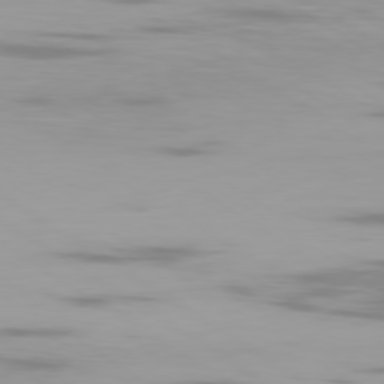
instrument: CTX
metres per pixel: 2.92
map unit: Ap
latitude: -79.6344
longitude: -102.6301
